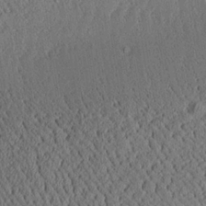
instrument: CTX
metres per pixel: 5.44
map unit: Aa
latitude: 24.8757
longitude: -133.4993
